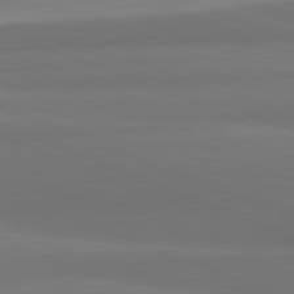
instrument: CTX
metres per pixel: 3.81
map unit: lApd
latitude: 82.0255
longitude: 176.7652
